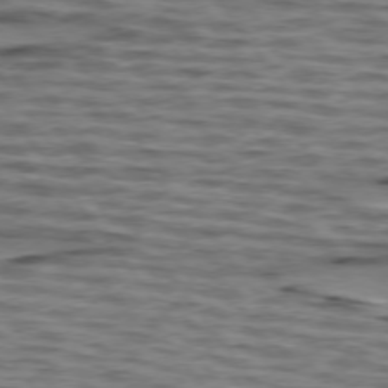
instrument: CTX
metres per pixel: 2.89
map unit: lApd
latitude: 75.7639
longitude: -71.7072
